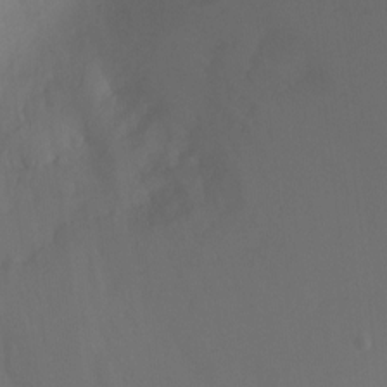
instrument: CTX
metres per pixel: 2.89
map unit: Ht
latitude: -4.7841
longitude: -27.7072
